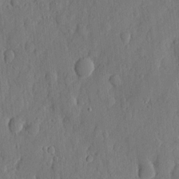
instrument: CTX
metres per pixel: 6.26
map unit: eHh
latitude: 7.0080
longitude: -73.7450
